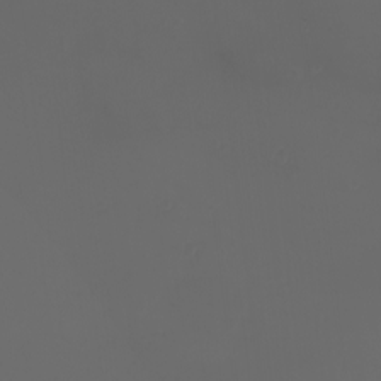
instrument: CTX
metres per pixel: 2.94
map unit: eHh
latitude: -2.8407
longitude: 20.0283
